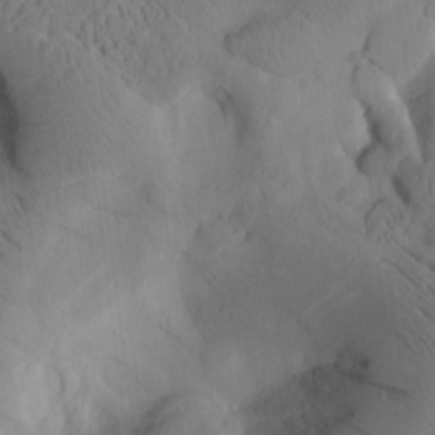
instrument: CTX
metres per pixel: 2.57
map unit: Htu
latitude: 1.6882
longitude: 175.9367
